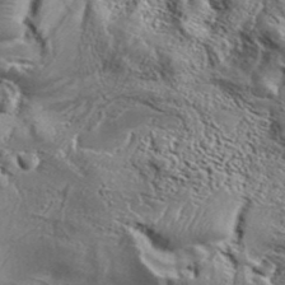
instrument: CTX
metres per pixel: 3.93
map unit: Aa
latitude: 34.4412
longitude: -135.4048
